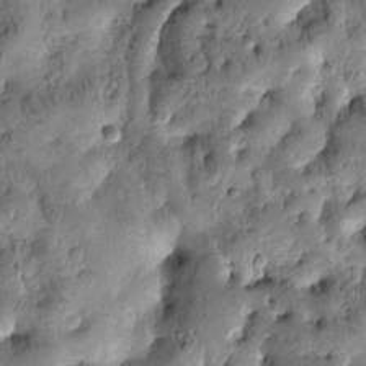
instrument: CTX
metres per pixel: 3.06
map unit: Htu
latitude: -3.2186
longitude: 171.3699
